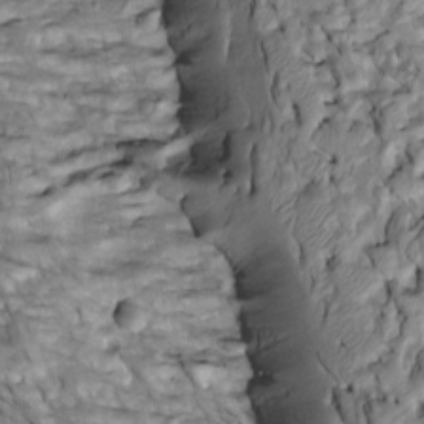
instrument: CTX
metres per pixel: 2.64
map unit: Htu
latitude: -3.1053
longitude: 149.6155
